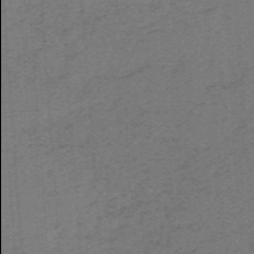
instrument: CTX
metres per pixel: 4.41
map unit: HNb
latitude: -54.9920
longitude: -45.9906
